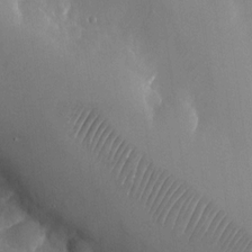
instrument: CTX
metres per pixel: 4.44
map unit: Nhu
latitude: -25.0108
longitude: -70.8191
